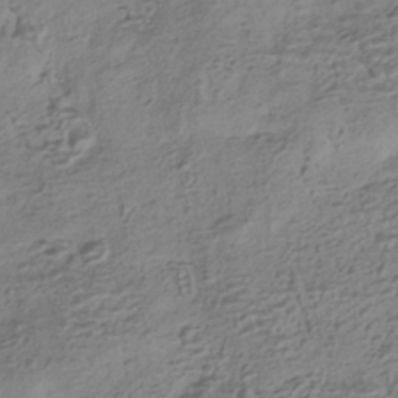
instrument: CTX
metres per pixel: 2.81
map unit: HNhu
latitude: -42.2172
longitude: 101.0297
